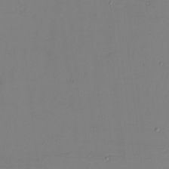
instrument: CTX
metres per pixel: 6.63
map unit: eHh
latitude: -5.7666
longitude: -83.2914
